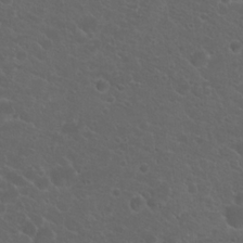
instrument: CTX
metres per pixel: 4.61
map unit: Hto
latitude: 19.6882
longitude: -36.5735
